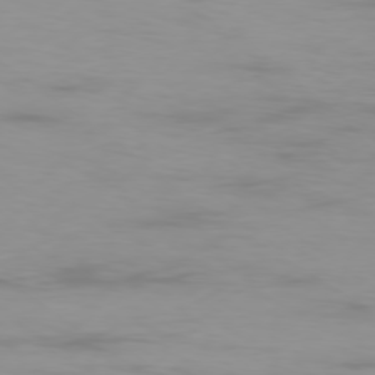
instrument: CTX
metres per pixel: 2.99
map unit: Ap
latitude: -78.8597
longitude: -96.4790
